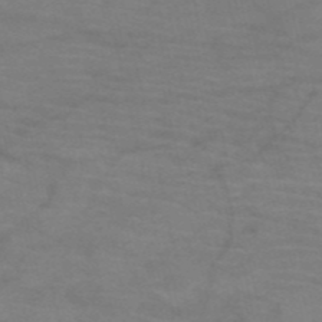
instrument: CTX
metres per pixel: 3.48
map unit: HNb
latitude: -53.3320
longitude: -46.0255
